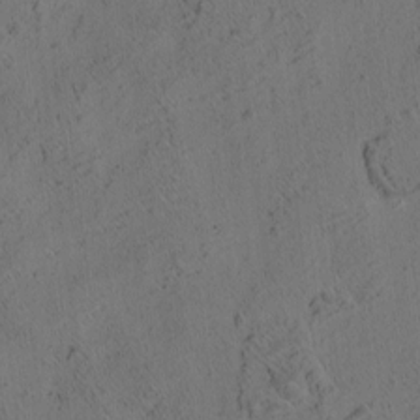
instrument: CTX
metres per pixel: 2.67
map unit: eHh
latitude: 3.6505
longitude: -78.7435
